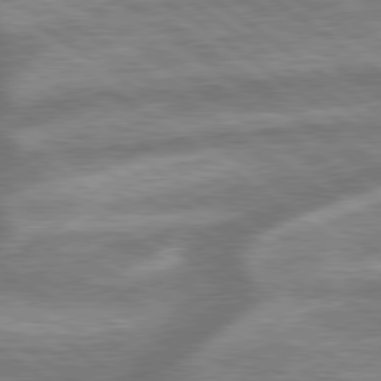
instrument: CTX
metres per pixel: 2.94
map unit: lApd
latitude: 79.4994
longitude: -171.0836
